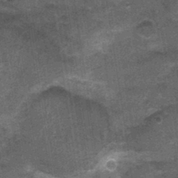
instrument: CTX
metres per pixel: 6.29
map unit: Nhu
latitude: 3.2537
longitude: -17.1781
